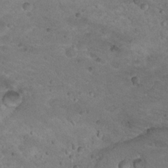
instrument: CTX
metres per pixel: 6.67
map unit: Nhu
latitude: 18.4223
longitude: -32.7246
